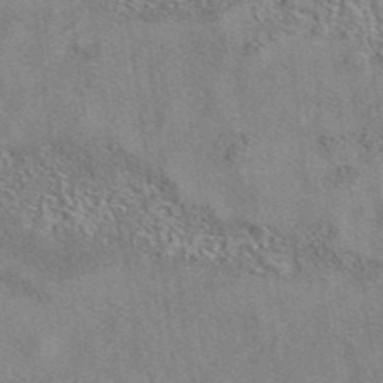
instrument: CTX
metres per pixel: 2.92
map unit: eAb
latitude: 41.8016
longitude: 110.4818
